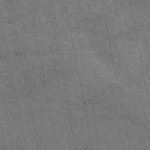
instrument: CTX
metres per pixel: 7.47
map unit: eAb
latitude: 50.4979
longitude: 107.3888
